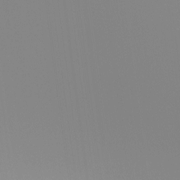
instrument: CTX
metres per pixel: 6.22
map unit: Hto
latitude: -8.0472
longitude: -50.1200
